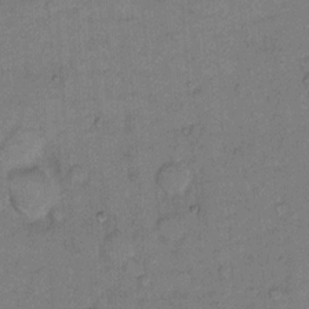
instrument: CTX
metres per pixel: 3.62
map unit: Hto
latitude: 8.7246
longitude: -61.6505
